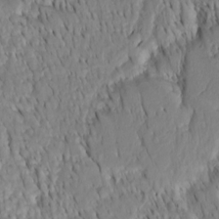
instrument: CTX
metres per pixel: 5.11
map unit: Htu
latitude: -4.1416
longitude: 151.9556
